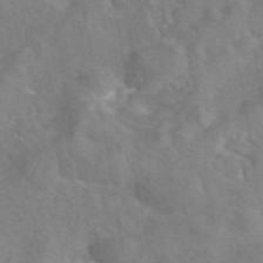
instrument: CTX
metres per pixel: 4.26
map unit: eAb
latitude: 45.1781
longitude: 109.2376
